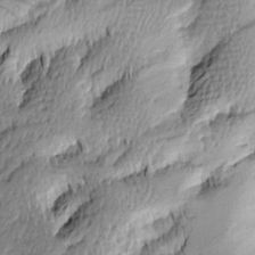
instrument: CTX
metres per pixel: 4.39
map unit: Htu
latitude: -2.4628
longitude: -177.3104
